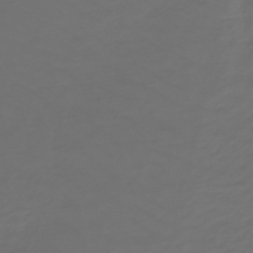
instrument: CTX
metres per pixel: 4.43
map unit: lHb
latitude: -47.9556
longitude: 83.1053
